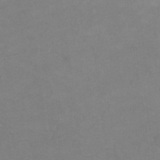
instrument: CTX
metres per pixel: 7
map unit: Hto
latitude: 6.1956
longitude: -35.8961
